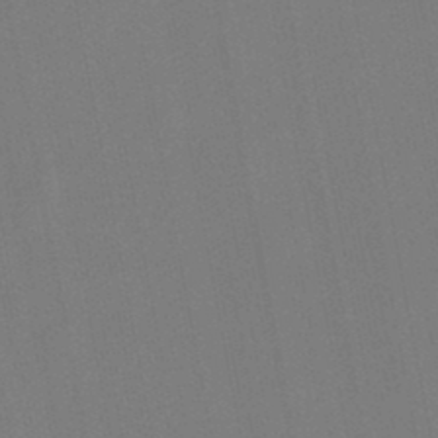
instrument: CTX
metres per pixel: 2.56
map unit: lHb
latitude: -47.0675
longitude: 71.8234
